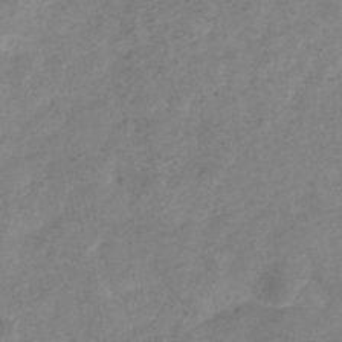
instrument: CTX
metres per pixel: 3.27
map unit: Hve
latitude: -32.8597
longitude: 89.8044
